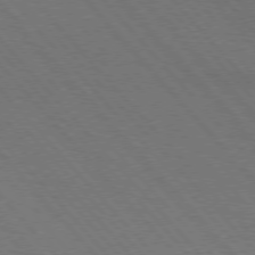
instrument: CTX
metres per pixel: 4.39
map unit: lApd
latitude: 75.1214
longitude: -81.4048
